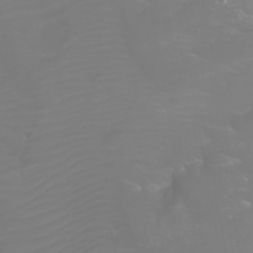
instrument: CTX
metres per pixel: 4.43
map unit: Htu
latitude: -0.9164
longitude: -75.6505
